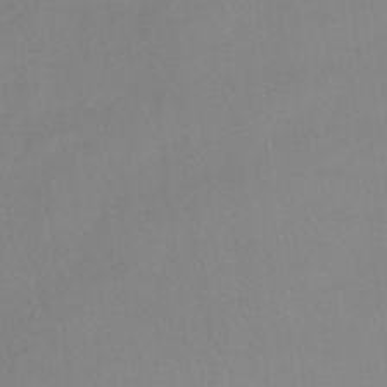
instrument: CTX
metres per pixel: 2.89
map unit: lHb
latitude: -37.6155
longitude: 58.1794
